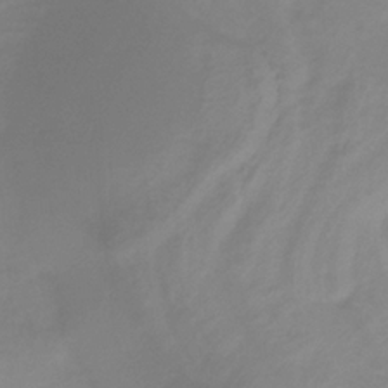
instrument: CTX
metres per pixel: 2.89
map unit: HNb
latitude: -32.7841
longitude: 60.9164
